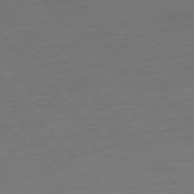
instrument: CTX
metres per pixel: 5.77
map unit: Hpe
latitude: -76.6707
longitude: -14.3279
